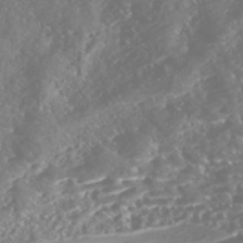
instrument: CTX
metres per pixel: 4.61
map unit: Nhe
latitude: -46.1228
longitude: 153.0864
